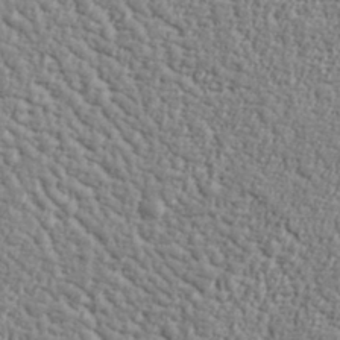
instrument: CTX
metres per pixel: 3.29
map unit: lHvf
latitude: 37.9906
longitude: -92.1955
